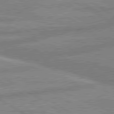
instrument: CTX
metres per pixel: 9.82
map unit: lApd
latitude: 80.3467
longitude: -170.1578
